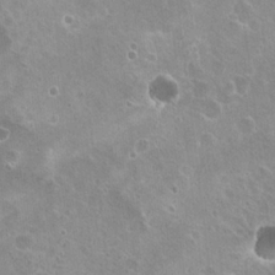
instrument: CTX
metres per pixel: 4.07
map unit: Nhu
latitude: 20.8002
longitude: -31.6883
